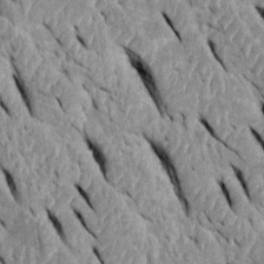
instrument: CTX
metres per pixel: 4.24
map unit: Htu
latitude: -0.0094
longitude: 149.0109
